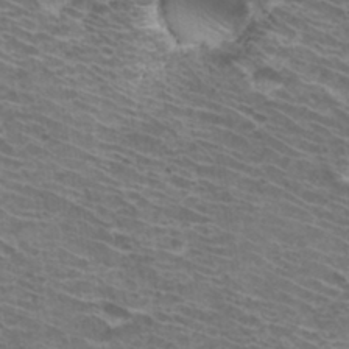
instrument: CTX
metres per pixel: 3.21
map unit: Hto
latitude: 32.6113
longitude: -41.8961
